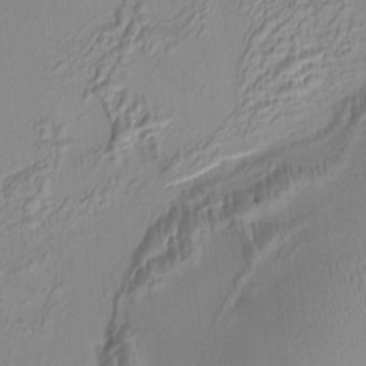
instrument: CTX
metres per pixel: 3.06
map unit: HNhu
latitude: 6.1956
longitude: 9.4643
